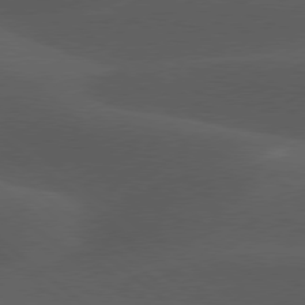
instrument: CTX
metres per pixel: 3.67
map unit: lApd
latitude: 77.9150
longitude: -55.6694
